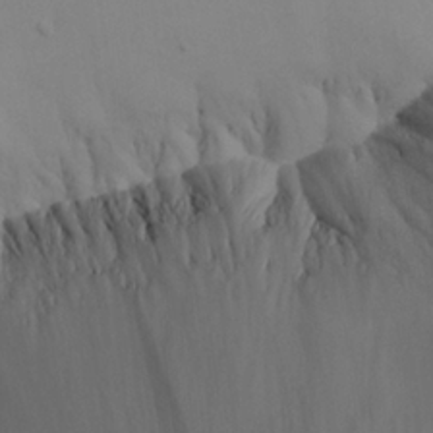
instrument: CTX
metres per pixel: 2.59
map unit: Aa
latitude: 24.5923
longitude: -128.2333
